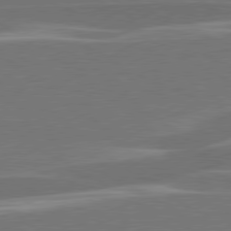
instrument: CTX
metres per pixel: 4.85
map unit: lApd
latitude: 79.3104
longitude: -93.7638
